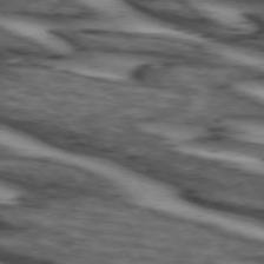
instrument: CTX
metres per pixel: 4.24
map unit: lApd
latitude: 74.0633
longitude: -72.1011
